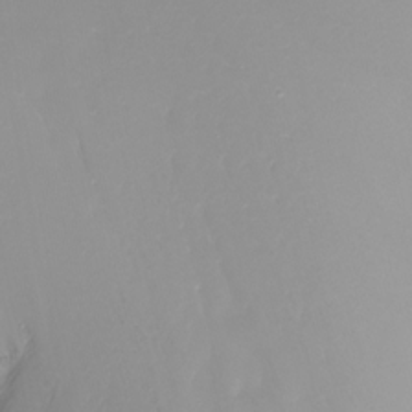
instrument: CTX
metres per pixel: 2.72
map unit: Nhu
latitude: -8.9542
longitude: -79.8206
